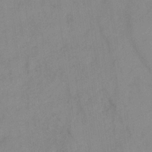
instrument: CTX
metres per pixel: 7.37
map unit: HNb
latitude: -31.3887
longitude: 62.2172
